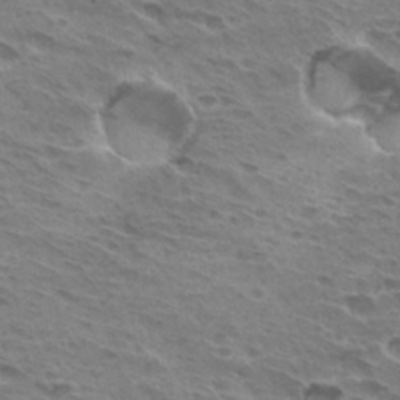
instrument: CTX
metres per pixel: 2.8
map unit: Hto
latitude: 31.7639
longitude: -41.0269
